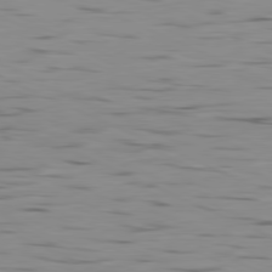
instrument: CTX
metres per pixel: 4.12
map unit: Ap
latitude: -81.2376
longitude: -93.1781
